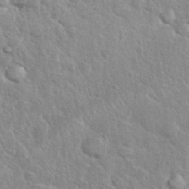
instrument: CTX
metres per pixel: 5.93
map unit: eHh
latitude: 37.7261
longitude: -61.7827
